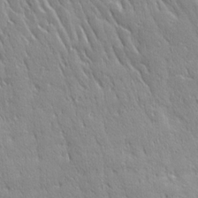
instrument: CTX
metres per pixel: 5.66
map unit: Ave
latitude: 22.2145
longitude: -135.8961
